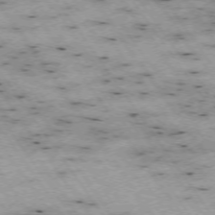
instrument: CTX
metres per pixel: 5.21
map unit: Hpe
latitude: -74.2362
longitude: 2.1227
